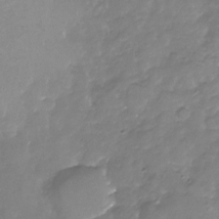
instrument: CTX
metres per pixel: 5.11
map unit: Nhu
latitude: -24.2739
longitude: -57.0647
